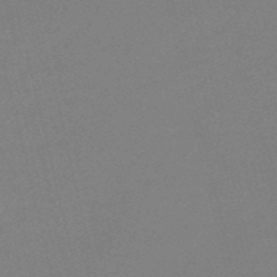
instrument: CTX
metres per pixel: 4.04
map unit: HNb
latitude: -50.1228
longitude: -42.2145
